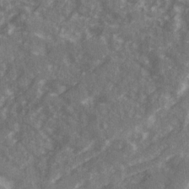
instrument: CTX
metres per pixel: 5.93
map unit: Ave
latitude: 20.1956
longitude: -130.8191
